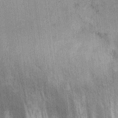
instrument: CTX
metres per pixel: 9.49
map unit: Ht
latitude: 10.2901
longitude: -38.7435
